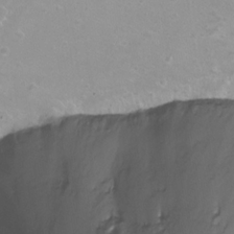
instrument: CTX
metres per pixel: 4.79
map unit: Nhu
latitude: -6.4818
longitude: -45.0080
